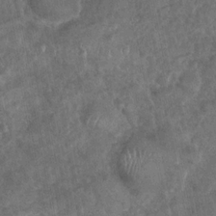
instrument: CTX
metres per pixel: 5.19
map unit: Nhu
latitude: -30.9541
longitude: -61.3104
